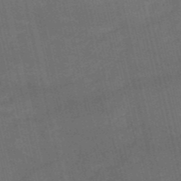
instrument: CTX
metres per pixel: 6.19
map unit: HNb
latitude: -52.5384
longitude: -41.0647
